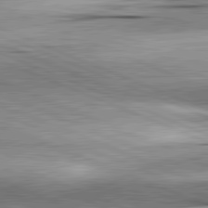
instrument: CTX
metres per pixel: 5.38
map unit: lApd
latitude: 81.9717
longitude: -167.7638
